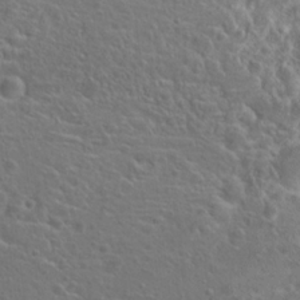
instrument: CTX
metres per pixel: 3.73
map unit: Hto
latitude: 19.4048
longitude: -42.2334
